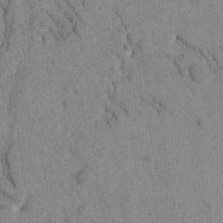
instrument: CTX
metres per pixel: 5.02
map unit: Htu
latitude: -2.3684
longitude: 172.6140
